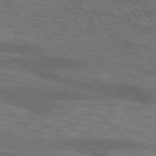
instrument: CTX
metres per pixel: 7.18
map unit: lApd
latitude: 73.8962
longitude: -55.9906
